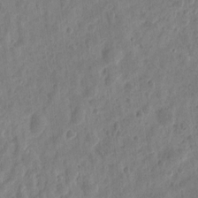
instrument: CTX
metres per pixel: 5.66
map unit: eHh
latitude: 9.6127
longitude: -74.1389
